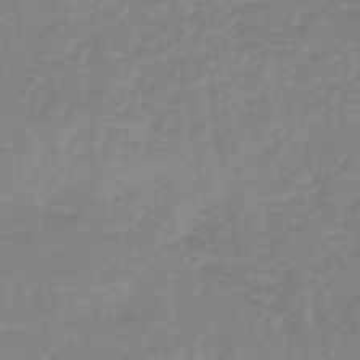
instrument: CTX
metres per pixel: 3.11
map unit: lHb
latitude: -45.0298
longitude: 66.0472
